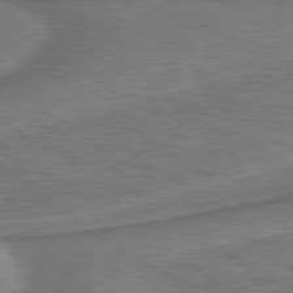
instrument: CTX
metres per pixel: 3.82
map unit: lApd
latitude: 79.8584
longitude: 173.1053
